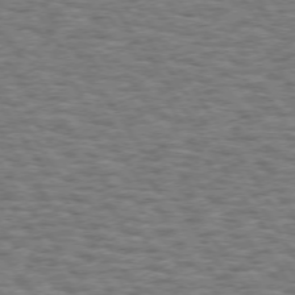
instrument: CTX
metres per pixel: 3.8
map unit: Hpe
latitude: 73.2537
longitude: -130.7625
